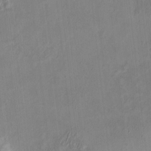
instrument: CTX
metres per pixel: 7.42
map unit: HNhu
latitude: 4.2522
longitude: -7.1592
